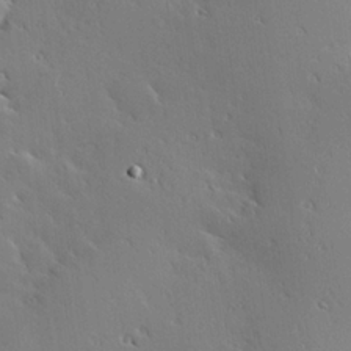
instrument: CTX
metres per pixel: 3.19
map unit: Hve
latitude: 25.5560
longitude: -92.3656
